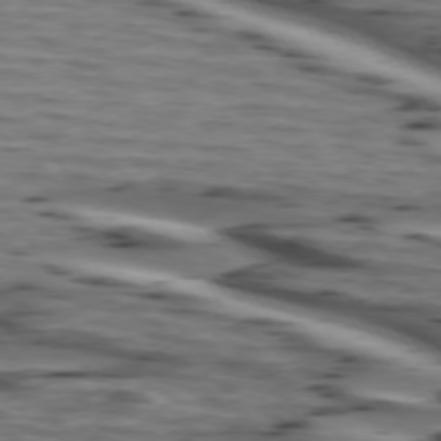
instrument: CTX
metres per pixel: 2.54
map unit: lApd
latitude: 74.5546
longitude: -71.6883
